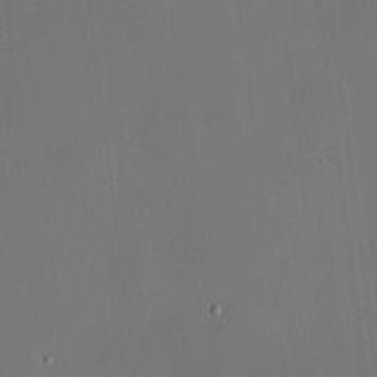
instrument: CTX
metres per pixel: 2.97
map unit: HNhu
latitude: 10.6491
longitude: 10.9353
